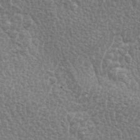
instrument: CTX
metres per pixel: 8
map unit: lAa
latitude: -3.9556
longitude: -122.1011
